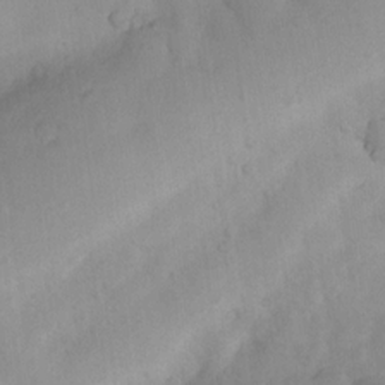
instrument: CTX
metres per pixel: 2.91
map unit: Nhu
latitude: 7.7261
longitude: -22.7435
